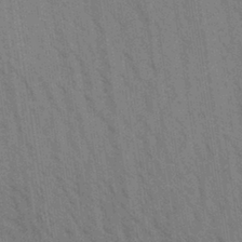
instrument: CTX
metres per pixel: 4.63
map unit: Aa
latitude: 30.8191
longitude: -139.8394
